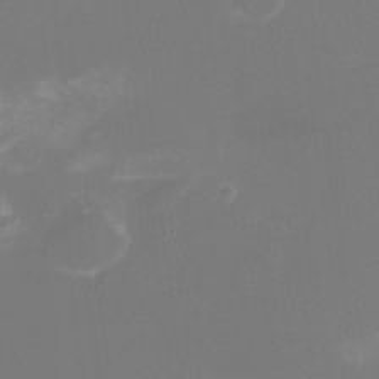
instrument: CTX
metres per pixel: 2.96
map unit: Nhu
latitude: -15.8801
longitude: -56.5734
